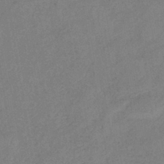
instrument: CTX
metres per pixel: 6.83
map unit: eHb
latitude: -41.1242
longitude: 79.4265
